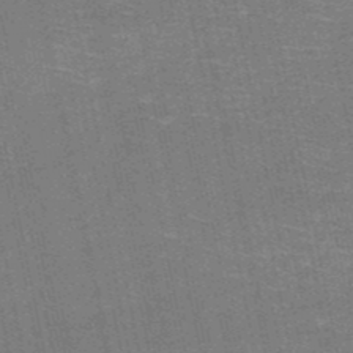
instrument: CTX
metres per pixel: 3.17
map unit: HNb
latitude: -51.4832
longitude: -44.3656
